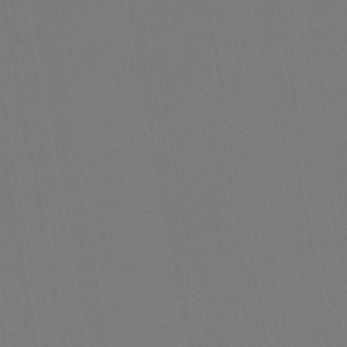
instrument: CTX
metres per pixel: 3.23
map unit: lHb
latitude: -47.4265
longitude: 68.5195
